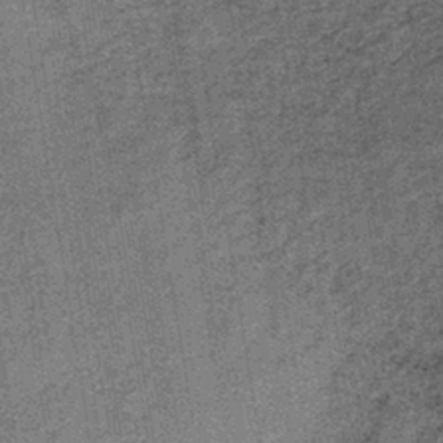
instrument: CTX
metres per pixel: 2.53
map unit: lHb
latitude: -38.6140
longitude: 65.8612
